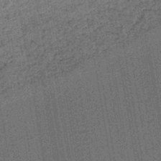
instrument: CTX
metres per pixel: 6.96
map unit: lHb
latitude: -43.8233
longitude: 65.1809
